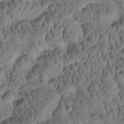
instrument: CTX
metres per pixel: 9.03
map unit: Htu
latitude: -2.4251
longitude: 171.5021
